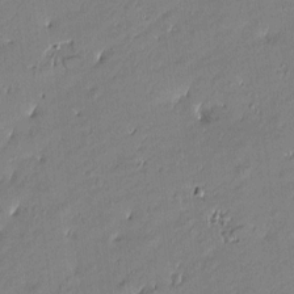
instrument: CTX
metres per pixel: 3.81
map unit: Htu
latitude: -6.6140
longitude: 176.5007
